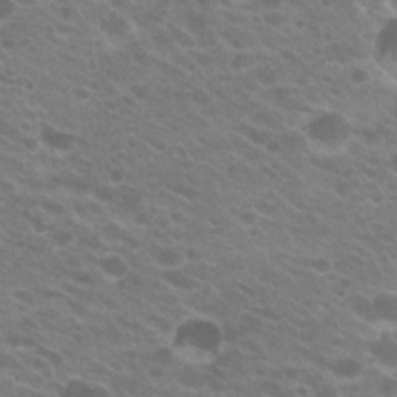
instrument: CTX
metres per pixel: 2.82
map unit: Hto
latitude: 23.7450
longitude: -35.9906
